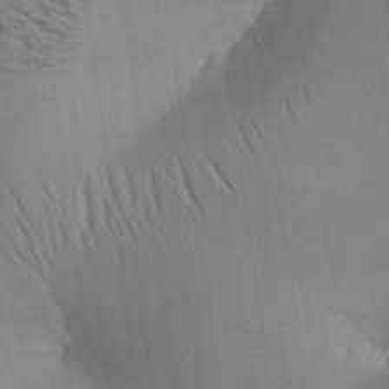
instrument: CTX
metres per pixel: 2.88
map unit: Aa
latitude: 26.3656
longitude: -137.1970
